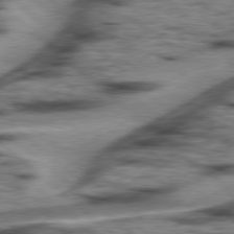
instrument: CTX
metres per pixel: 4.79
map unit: Hpe
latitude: 78.1200
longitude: -156.2900
